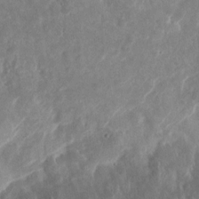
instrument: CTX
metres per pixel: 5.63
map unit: eHh
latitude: 12.8191
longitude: -73.7450
